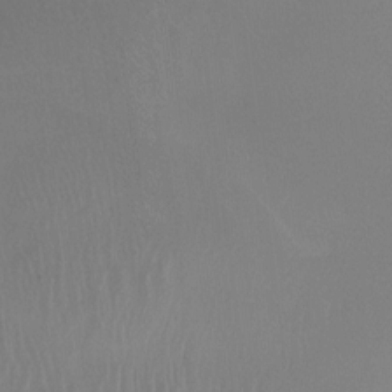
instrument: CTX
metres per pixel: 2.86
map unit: Htu
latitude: -15.5399
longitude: -46.2712
